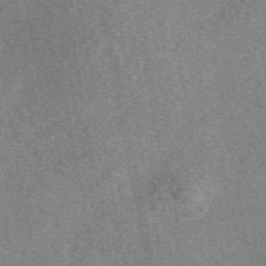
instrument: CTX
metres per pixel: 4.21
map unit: eAb
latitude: 48.9892
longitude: 109.8800
